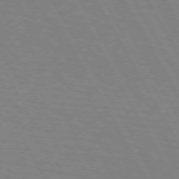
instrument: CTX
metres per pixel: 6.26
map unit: lApd
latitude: 72.3657
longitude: -56.8002
